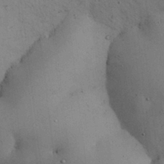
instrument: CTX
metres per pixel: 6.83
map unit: Nhu
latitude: 28.8569
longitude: -71.4804
